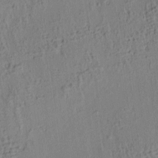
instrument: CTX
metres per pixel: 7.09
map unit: lAa
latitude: 6.0255
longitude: -114.7057
